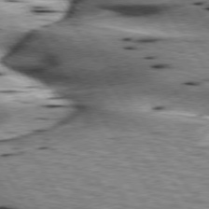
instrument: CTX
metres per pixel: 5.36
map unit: lApd
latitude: 75.6127
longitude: -59.8017
